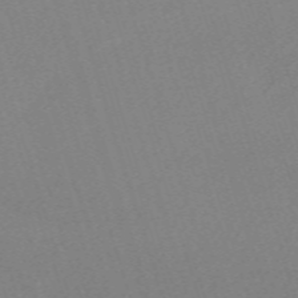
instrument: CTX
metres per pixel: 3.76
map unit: eHh
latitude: -62.3873
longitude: 50.3117
